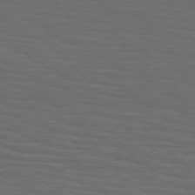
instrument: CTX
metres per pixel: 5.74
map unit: Hpe
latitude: 75.8394
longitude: -131.4805
